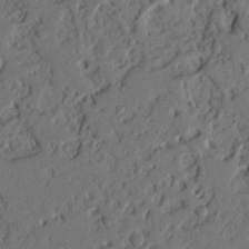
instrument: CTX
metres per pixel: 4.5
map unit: Nhu
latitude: 19.7827
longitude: -77.8205
